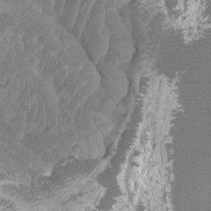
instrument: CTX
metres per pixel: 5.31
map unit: Htu
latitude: 2.8380
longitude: -20.1767
